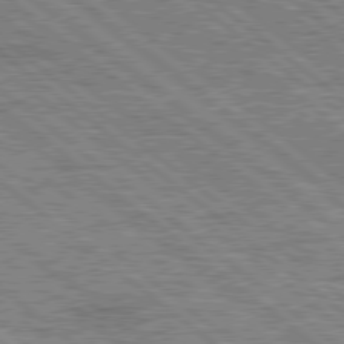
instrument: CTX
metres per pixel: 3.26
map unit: Hpe
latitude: 78.2901
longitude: -120.8002
